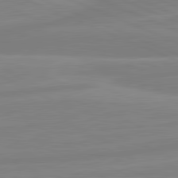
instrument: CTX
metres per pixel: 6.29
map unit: lApd
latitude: 81.6316
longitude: -174.2523
